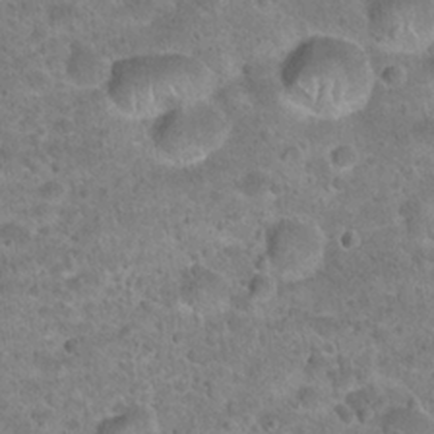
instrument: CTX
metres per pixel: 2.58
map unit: Hto
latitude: 21.6127
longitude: -49.5182
